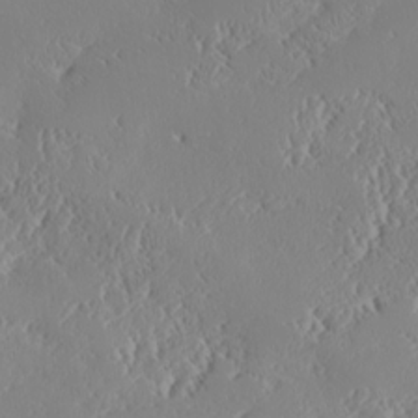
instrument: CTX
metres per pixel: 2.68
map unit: Ave
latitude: 18.0633
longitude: -137.7828
